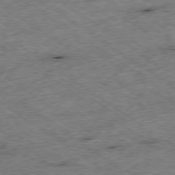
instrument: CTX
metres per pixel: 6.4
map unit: Ap
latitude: -79.5021
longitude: -51.9528
